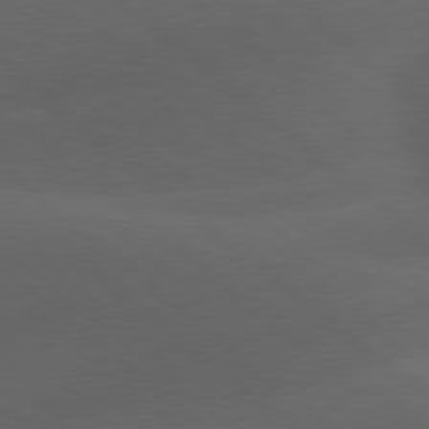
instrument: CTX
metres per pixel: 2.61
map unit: lApd
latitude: 78.2712
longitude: -52.6302
